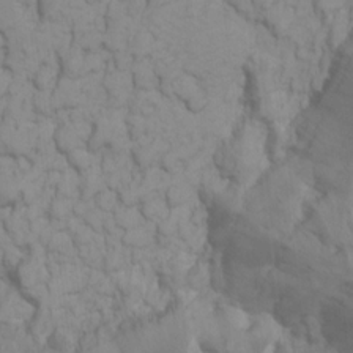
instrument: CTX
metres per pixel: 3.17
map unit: Ht
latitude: 11.3671
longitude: -32.2145
